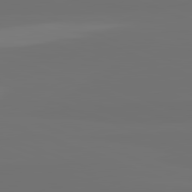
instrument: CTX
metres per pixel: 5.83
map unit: lApd
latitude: 82.4223
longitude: 155.0487
